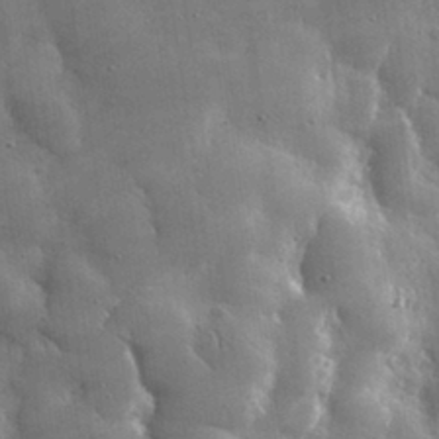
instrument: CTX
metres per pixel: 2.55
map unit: lHvf
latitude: 31.7639
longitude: -92.4034
